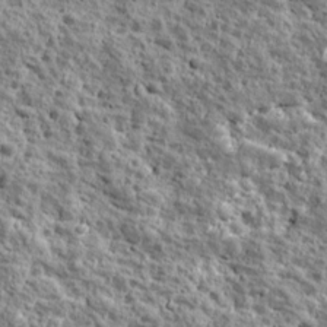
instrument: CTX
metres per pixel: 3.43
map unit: Ave
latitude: 16.8758
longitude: -134.7246
